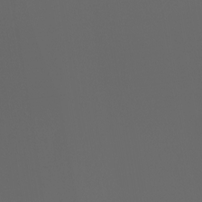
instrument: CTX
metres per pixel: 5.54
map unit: Htu
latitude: -0.9920
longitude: -77.9150
